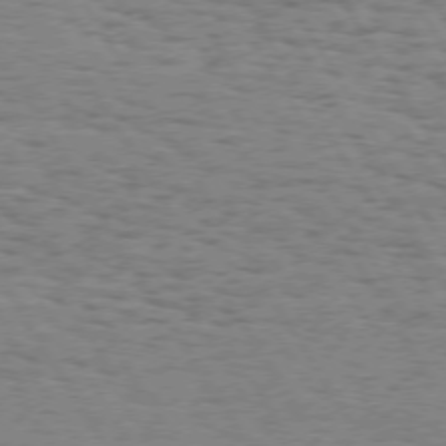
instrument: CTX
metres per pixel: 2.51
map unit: Hpe
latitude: 73.4805
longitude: -143.3293
